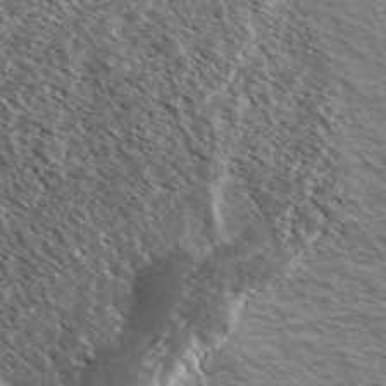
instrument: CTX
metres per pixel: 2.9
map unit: Ave
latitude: 37.3482
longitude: -109.6505
